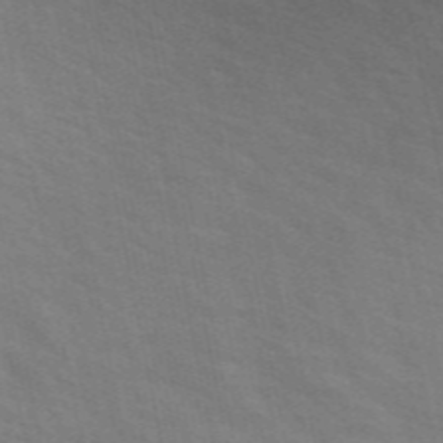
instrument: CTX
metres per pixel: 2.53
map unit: ANa
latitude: 48.6113
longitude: -75.1781
